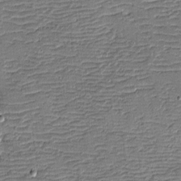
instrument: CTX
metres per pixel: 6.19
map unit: eHh
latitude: -4.0850
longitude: -81.7072
